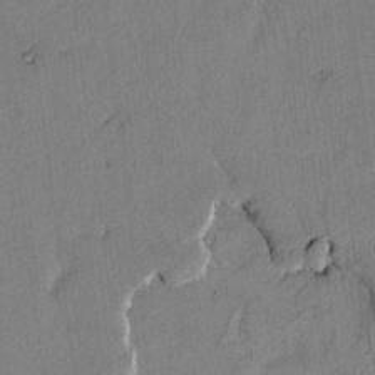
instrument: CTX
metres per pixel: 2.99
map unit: Htu
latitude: 2.8758
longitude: 179.1053
